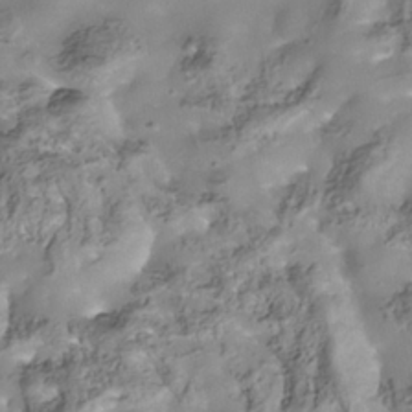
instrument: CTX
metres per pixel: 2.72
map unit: Nhe
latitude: -37.9178
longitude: -118.8758
